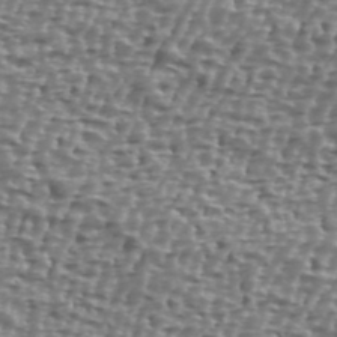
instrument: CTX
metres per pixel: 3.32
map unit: Ave
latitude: 40.3089
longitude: -112.2900
